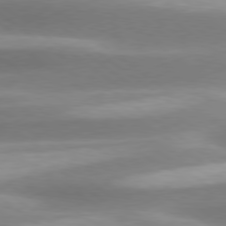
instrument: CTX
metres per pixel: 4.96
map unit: Hpe
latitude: 79.1403
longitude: -129.7261
